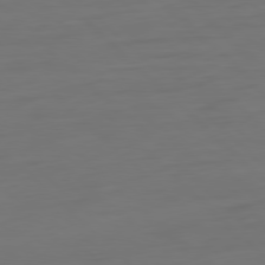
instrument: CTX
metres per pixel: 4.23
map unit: Ap
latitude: -79.9178
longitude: -55.1781
